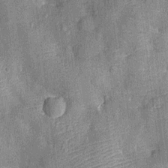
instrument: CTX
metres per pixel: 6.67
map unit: Ht
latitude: -12.1984
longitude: -23.5560
